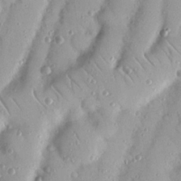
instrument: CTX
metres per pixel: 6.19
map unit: Nhu
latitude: 18.6868
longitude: -77.7449
